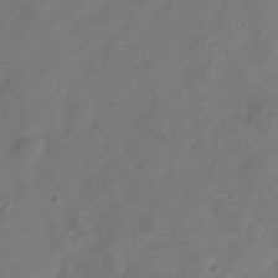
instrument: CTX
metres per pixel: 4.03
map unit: Hve
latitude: -34.5763
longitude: 90.1417
